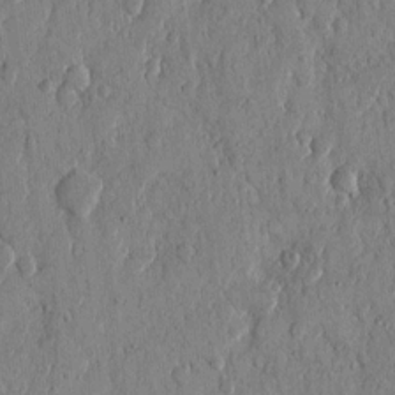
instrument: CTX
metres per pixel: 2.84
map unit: eHh
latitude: 12.2334
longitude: -69.0081
